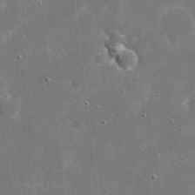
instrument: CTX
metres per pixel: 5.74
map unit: eHh
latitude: 20.7435
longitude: -67.4048
